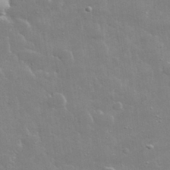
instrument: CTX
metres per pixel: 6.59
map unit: lHvf
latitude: 32.0255
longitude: -93.3481
